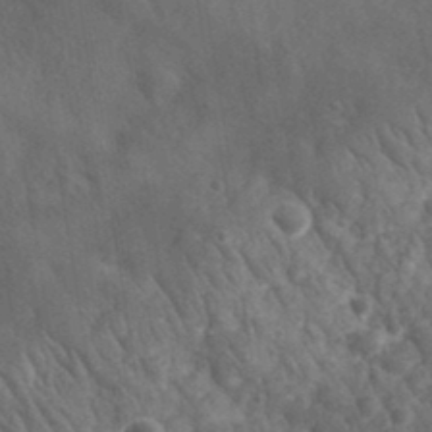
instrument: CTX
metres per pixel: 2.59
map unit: eHh
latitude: 34.2711
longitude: -78.3090
